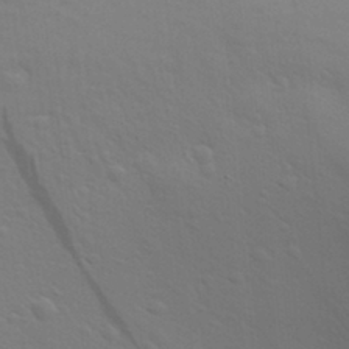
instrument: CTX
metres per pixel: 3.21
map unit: Aa
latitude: 30.0255
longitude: -139.4804
